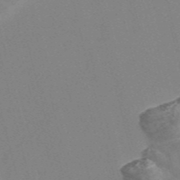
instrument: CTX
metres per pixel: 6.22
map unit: Nve
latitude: -57.3698
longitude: 54.7841
